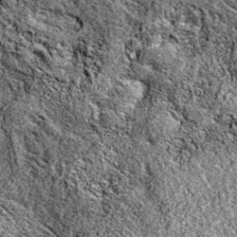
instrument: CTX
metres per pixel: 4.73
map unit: eAb
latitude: 38.1389
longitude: 111.1998
